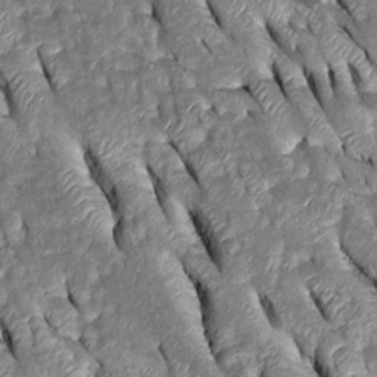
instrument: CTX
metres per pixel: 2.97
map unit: Htu
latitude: -0.3873
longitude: 148.8408
